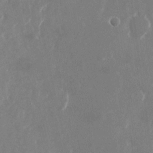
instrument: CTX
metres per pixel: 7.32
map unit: Nhu
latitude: -22.9920
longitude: -72.5357
